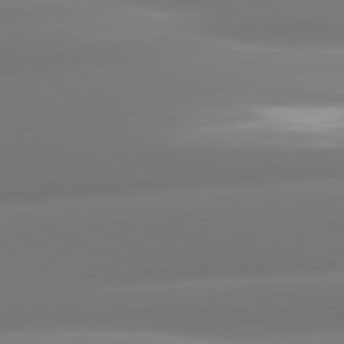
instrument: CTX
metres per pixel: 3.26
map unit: lApd
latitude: 80.8758
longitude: -160.8380
